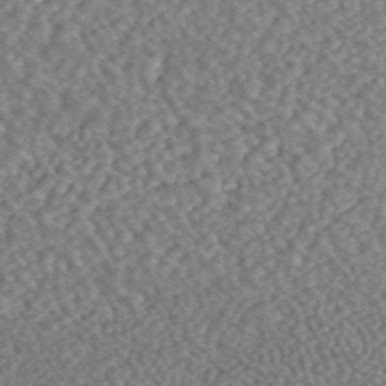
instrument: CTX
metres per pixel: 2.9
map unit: ANa
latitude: 43.5749
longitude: 28.4818
